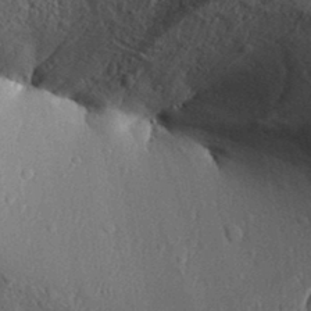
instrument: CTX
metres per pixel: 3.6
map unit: Aa
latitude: 32.1578
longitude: -134.2711
